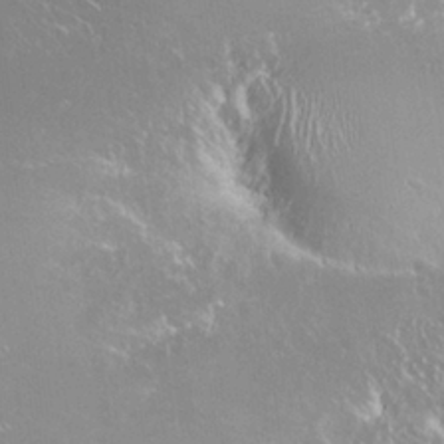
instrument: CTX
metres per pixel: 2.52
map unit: Nhu
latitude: 28.3845
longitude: -65.8583
